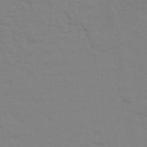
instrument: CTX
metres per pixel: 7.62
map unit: eHb
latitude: -44.1417
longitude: 86.4251
